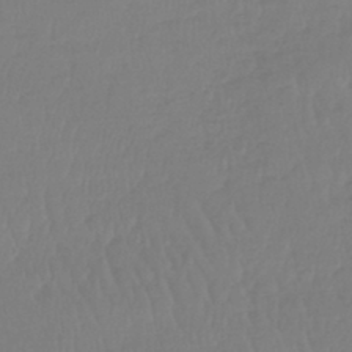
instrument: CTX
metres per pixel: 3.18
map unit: lHb
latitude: -44.7085
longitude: 70.1039
